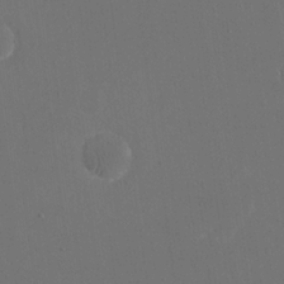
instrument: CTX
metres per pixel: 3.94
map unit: eHh
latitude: 19.0269
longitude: -68.5924
